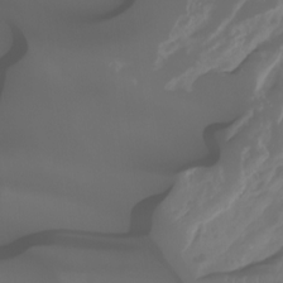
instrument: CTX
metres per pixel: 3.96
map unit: Nhu
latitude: -14.1228
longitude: -63.1592
